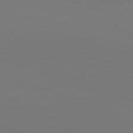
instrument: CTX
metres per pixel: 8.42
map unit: Hpe
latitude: 77.3670
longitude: -135.0458
